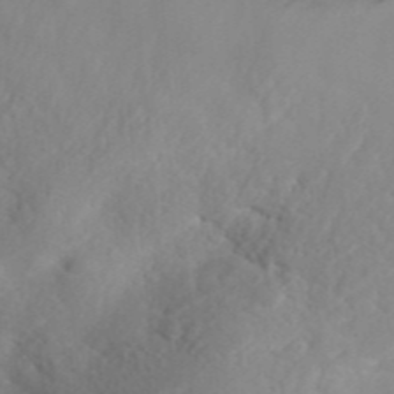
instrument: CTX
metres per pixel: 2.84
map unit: ANa
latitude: 44.3279
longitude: 37.5966
